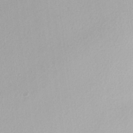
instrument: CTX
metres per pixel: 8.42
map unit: Nhu
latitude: -8.5952
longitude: -94.4223
